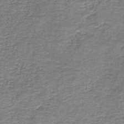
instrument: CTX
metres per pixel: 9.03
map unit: HNb
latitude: -36.9919
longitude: 51.2754
